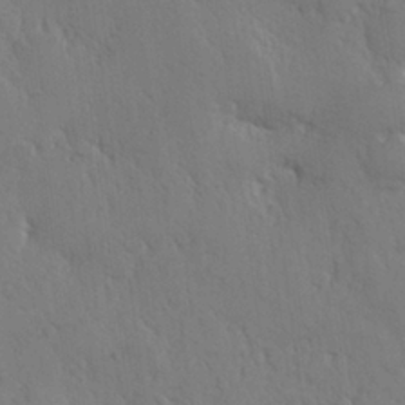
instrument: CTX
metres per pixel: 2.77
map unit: Hve
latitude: 26.9325
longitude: 150.3117
